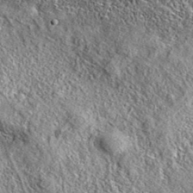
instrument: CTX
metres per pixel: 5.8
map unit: eAb
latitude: 36.8569
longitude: 109.9178
